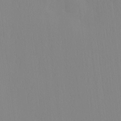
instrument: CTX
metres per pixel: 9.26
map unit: HNhu
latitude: -5.0108
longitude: 14.8030
